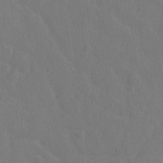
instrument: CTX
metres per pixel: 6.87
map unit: Hto
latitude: -2.3117
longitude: -34.5168
